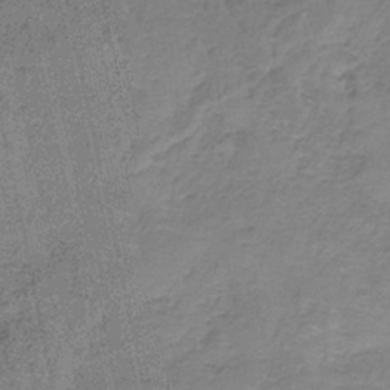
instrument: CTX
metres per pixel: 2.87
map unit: HNb
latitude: -35.7667
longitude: 56.4062
